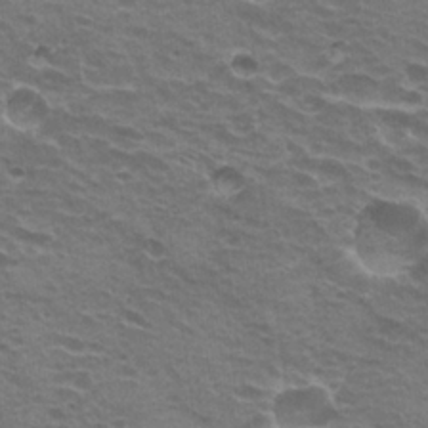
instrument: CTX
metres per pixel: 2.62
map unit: Hto
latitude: 22.3467
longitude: -31.9717
